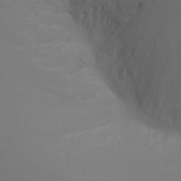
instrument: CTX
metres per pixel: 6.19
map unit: Nhu
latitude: -13.6722
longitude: -70.6112
